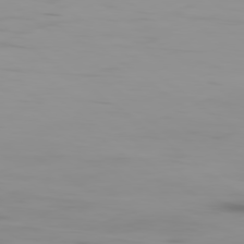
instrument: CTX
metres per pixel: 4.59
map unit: Ap
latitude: -79.4454
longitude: -71.0647
